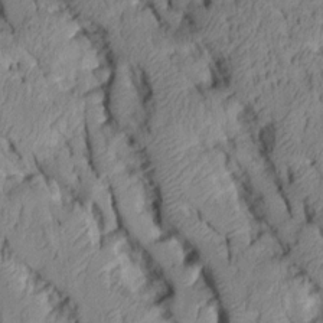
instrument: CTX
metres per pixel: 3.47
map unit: Aa
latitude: 7.2159
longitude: -128.1200
